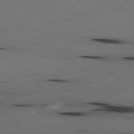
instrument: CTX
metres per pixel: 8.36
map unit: Ap
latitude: -79.3698
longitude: -92.2900
